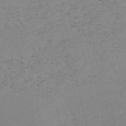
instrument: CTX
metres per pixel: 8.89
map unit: HNb
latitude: -54.5574
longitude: -42.1011
